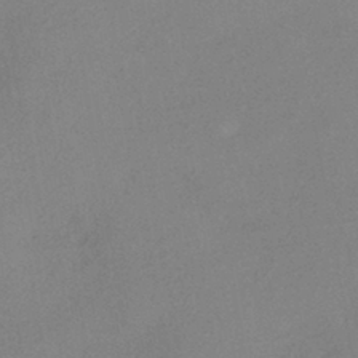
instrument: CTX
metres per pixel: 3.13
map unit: eHh
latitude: -41.6533
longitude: 120.3684
